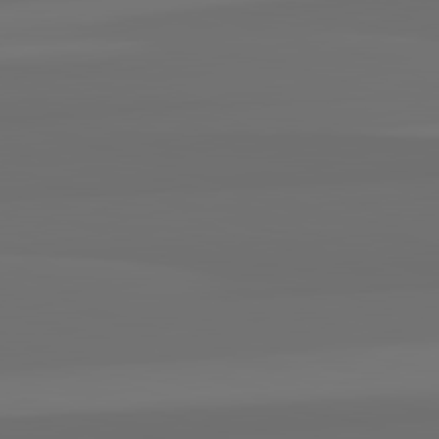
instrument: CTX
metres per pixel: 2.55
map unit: lApd
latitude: 82.8569
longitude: 162.6518
